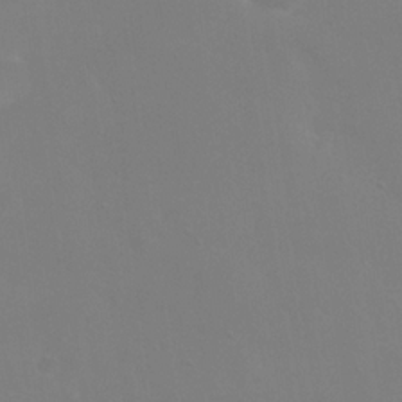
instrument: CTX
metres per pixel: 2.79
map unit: eHh
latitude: 23.8394
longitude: -65.8394
